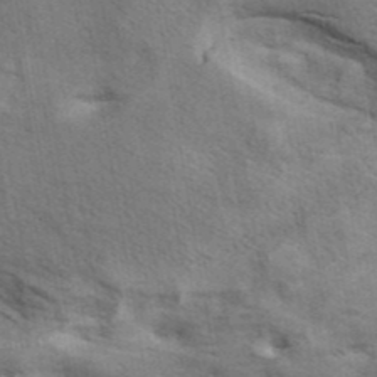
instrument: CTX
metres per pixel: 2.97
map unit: ANa
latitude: 42.1578
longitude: 16.3307
